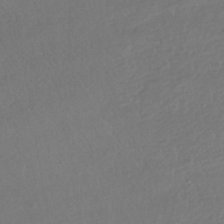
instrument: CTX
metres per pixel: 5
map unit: HNhu
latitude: -41.3509
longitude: 97.6911
